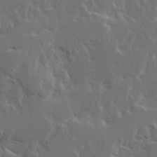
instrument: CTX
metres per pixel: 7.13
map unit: Ave
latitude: 15.0081
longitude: -137.6883
